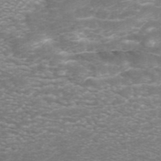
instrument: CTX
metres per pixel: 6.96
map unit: ANa
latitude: 44.1955
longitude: 22.5385
